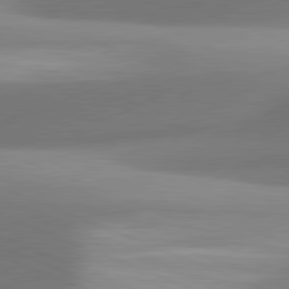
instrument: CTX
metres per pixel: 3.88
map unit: lApd
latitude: 81.4993
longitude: 141.4454
